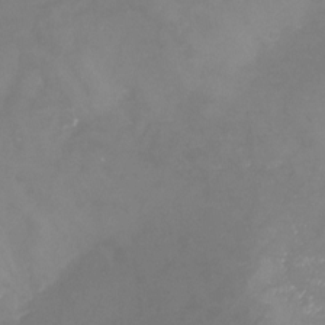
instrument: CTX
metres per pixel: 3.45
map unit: Nhu
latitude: -24.1606
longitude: -57.7449
